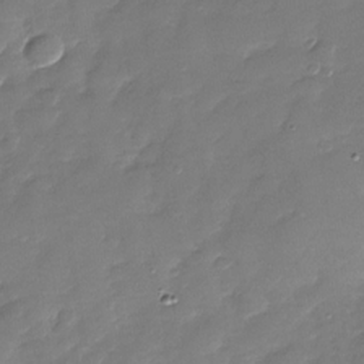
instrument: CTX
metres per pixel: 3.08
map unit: Nhu
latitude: -28.4818
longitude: -65.0269
